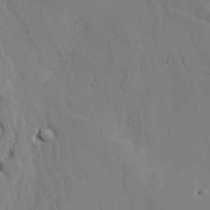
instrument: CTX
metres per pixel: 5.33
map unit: lAvf
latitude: 25.5182
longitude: -110.6113
